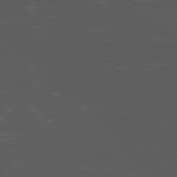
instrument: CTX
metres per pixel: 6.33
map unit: Ap
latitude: -76.9542
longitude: -66.7624
